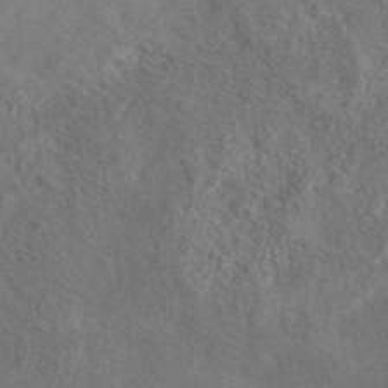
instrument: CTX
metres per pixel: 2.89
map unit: eAb
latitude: 42.7624
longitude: 110.4440
